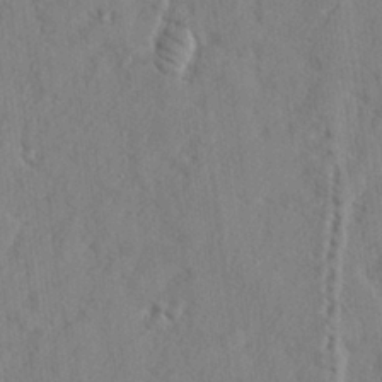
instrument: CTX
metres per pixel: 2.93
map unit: lHvf
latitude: 24.9702
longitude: 142.9730
